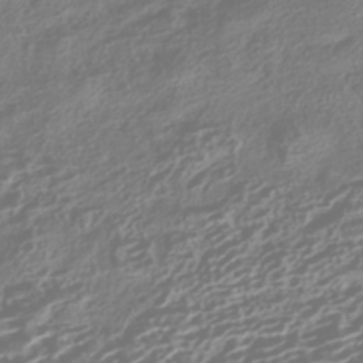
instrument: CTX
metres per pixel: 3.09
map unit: HNhu
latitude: -42.4062
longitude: 106.4818
